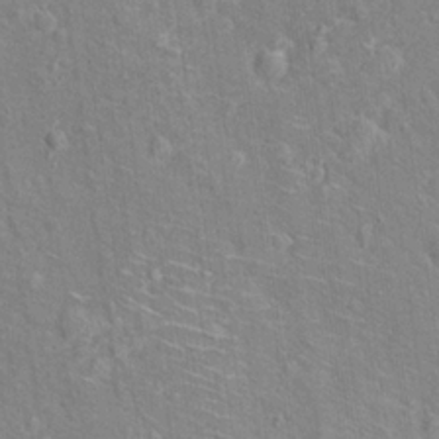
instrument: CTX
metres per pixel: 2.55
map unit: Hto
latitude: 17.1403
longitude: -43.0647
